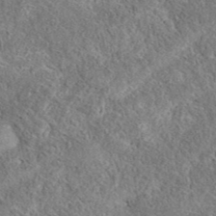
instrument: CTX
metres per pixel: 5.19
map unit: eAb
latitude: 37.0837
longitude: 112.5385
